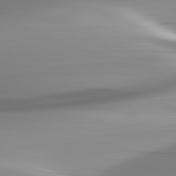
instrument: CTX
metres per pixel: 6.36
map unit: lApd
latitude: 82.9891
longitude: -138.8191
